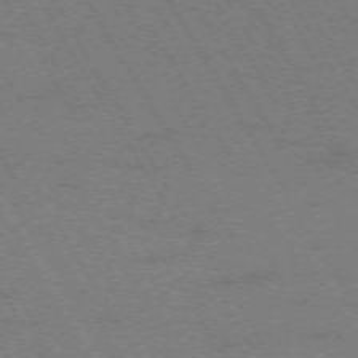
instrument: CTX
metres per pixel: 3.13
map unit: Hpe
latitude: -73.8233
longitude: 3.2186
